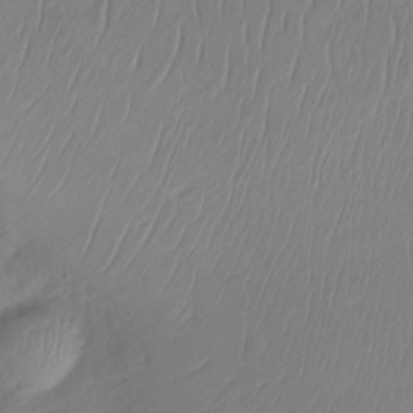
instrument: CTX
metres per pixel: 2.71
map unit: Htu
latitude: -14.8975
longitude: -44.6112
